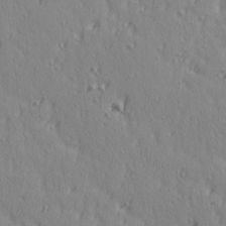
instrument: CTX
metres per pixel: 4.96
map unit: Ave
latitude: 15.2348
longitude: -105.5371
